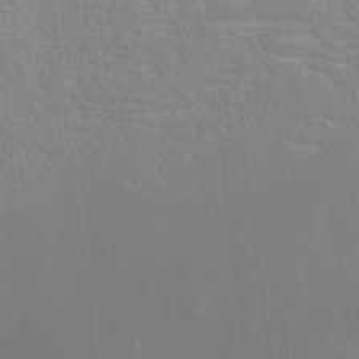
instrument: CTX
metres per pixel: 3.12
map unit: eHh
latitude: -3.3887
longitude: -86.0255
